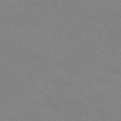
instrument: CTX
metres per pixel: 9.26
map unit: HNb
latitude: -54.7085
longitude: -37.8772
